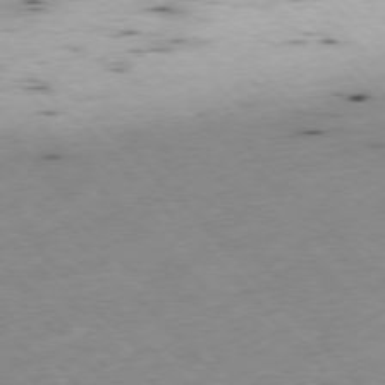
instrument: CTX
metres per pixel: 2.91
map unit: Ap
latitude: -77.1053
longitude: -60.6490
